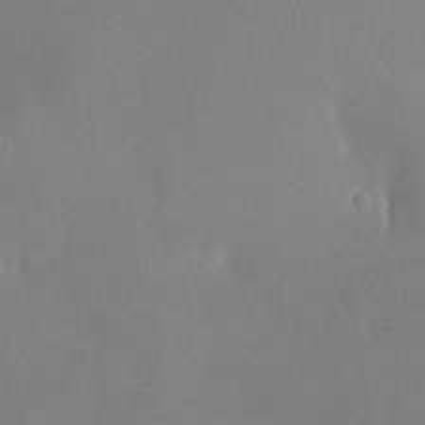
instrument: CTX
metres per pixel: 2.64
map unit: HNhu
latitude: 4.4034
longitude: -5.8394
